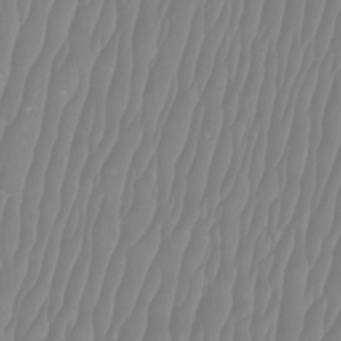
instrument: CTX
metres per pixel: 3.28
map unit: Htu
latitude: -8.3684
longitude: -74.6868
